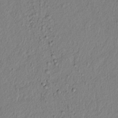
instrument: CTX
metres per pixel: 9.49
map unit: lAvf
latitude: 6.8191
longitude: 166.4629
